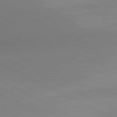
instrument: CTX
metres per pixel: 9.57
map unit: lApd
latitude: 80.9514
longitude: 134.4629
